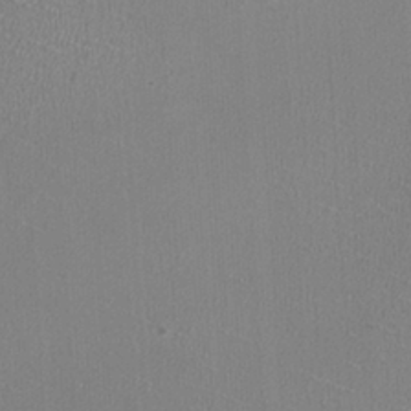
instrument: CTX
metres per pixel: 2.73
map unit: HNhu
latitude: -1.6533
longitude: -1.4615
